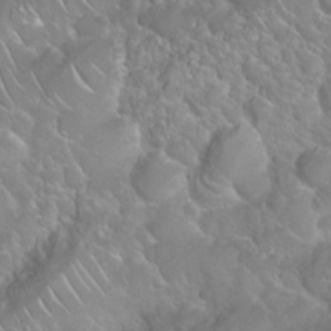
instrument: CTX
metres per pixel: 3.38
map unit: Nhu
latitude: 24.3278
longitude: -60.5168
